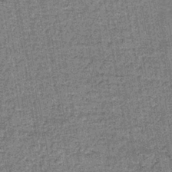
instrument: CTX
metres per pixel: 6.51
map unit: lHb
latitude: -39.4077
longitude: 60.7841
